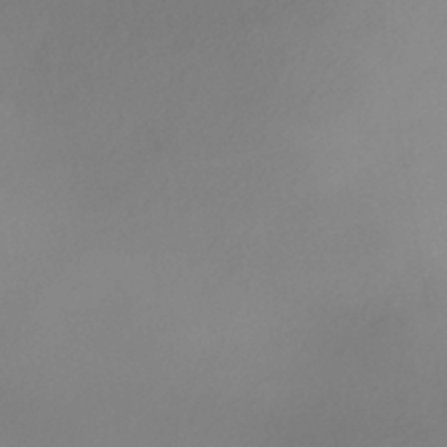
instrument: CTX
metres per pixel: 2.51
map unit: HNhu
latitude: -41.5399
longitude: 106.6897
